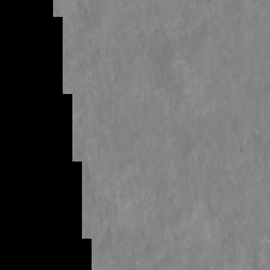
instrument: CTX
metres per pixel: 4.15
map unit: HNhu
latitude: -27.9367
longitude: 72.8597
